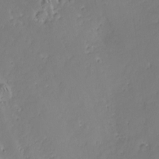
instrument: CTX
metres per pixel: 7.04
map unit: Nhu
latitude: -7.2943
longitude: -151.9906
